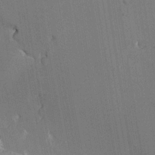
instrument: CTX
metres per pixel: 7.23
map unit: Htu
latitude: -4.1416
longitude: -177.4237
